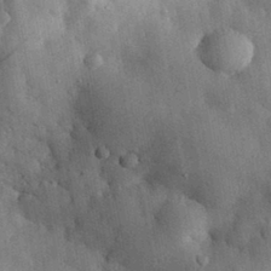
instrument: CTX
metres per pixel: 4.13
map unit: eHh
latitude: 30.7058
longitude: -79.7828
